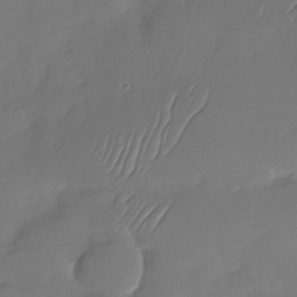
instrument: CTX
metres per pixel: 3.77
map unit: Nhu
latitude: -28.9920
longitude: -60.4601
